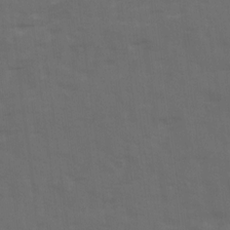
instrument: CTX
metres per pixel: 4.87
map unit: Ave
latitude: 19.1403
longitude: -130.7058
